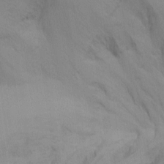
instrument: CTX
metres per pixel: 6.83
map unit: Ht
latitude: -8.5007
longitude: -30.7436
